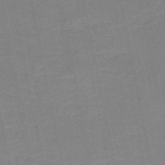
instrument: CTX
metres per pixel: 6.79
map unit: HNb
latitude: -50.1984
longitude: -49.1592
